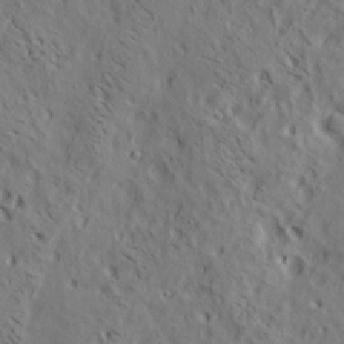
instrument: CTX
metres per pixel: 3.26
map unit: lAa
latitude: 19.7638
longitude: -139.9339
